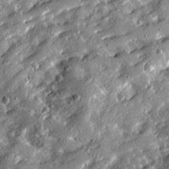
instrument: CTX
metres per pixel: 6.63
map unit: Ave
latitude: 19.5560
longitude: -129.6505
